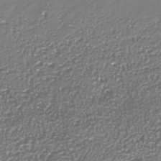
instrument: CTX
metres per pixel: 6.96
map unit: Nhe
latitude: -36.7085
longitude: -90.1767
